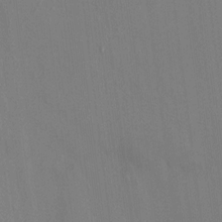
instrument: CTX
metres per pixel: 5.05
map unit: HNhu
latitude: 4.1767
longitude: 6.3684
